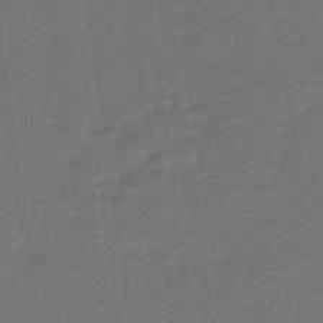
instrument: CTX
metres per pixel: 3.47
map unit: eHb
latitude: -47.2754
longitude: 87.2943
